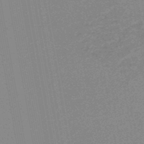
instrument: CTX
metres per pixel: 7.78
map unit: HNb
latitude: -48.0094
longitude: 59.7099
